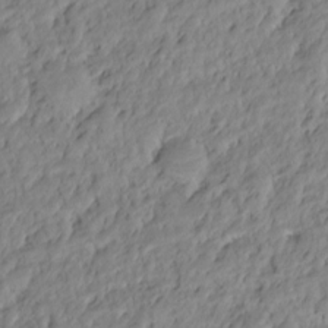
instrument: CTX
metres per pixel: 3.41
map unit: HNhu
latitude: -20.5762
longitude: 85.3131
